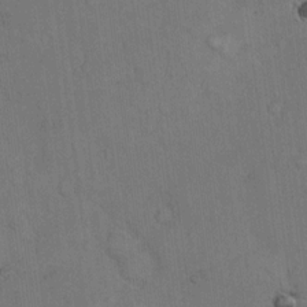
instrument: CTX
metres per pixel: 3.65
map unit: Hto
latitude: 9.8772
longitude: -61.0836
